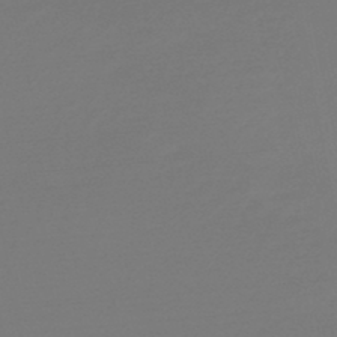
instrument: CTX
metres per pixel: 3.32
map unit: HNb
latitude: -46.6518
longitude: 56.6896
